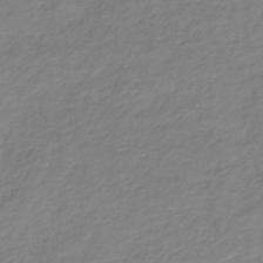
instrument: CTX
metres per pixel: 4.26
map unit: lHb
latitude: -36.5762
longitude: 72.4818
